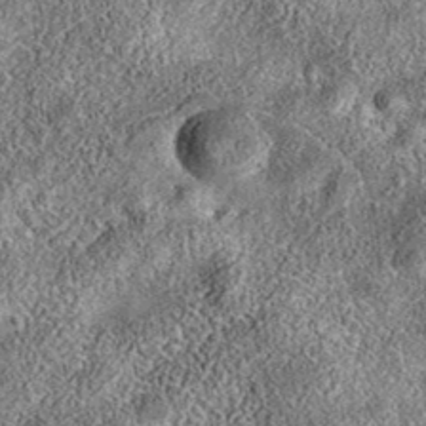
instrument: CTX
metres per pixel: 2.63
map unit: eAb
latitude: 36.9136
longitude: 107.1998
